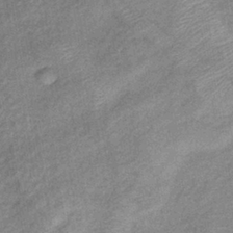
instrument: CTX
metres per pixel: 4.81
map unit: eHb
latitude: -38.7841
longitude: 80.0472
